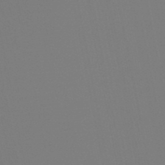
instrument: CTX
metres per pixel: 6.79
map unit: lHb
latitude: -49.6155
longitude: 69.8044
